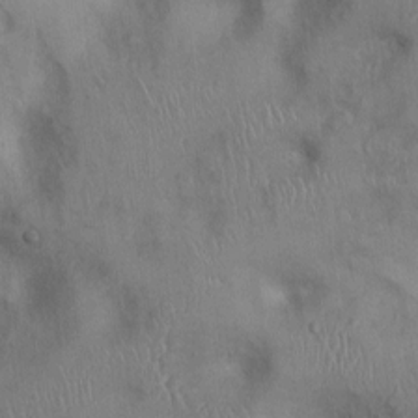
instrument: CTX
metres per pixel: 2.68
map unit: Ht
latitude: 0.2333
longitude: -13.0270
